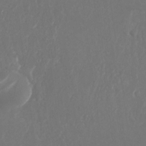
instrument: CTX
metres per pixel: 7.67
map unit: Nhu
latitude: -28.4629
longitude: -69.9717
